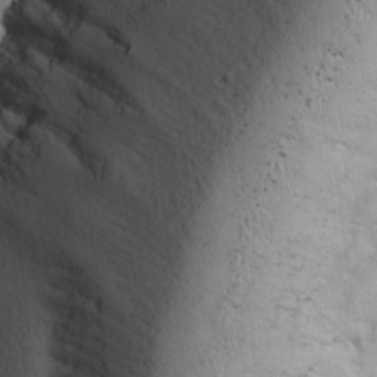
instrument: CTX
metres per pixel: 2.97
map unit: Ave
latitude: -0.4629
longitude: -113.6505
